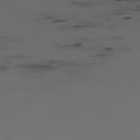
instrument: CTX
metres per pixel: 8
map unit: Hpe
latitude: -76.0283
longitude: -10.4412
